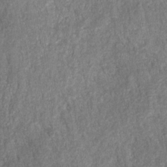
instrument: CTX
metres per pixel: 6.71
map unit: HNhu
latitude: -28.4629
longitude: 74.4440
